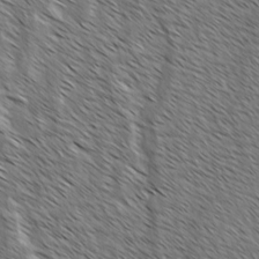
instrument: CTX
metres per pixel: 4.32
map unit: lAvf
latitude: -2.0472
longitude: -113.4993
